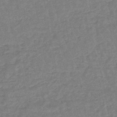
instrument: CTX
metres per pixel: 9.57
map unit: eHb
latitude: -45.7667
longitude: 80.0283
